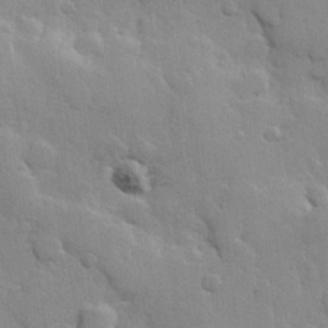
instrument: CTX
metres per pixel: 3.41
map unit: Hve
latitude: 23.5938
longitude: 148.3307
